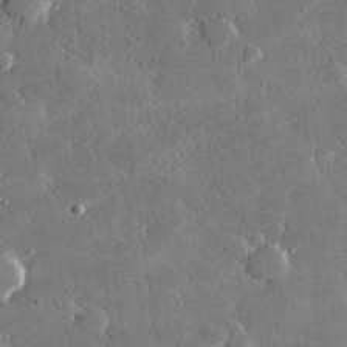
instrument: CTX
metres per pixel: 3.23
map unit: lHvf
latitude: 31.2726
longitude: -93.5938
